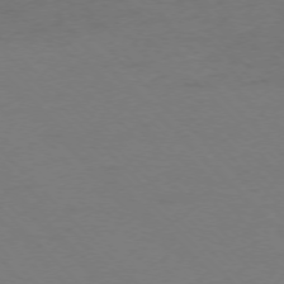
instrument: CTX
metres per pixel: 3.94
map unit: Ap
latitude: -75.5399
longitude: -78.3468
